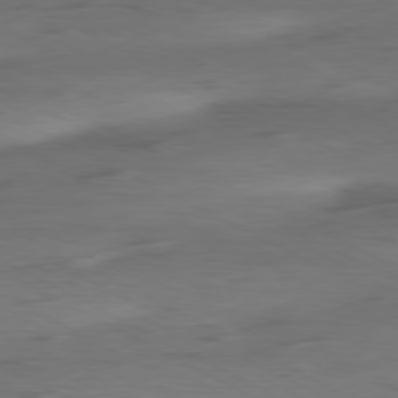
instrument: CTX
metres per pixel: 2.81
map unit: Ap
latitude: -81.2376
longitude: -62.8380
